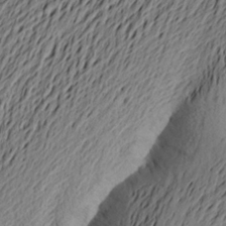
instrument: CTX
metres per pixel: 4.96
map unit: Aa
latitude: 22.8191
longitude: -149.2915
